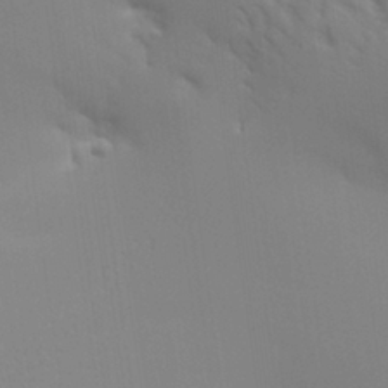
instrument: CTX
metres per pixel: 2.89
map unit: Aa
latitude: 26.9703
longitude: -131.6316
